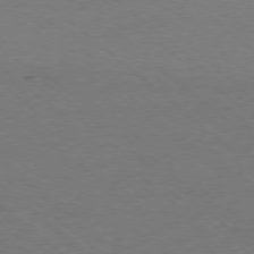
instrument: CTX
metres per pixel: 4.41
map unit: Ap
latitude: -78.3873
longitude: -85.6505
